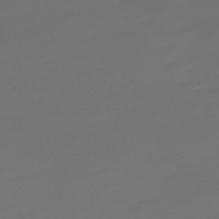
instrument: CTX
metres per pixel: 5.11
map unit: Nve
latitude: -59.6910
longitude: 58.1416
